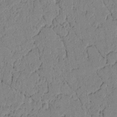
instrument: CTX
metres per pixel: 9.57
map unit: lAvf
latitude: 5.3482
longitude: 165.1998
